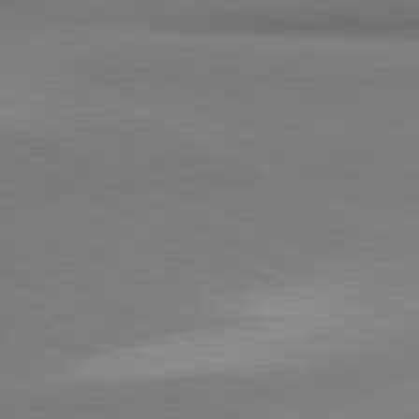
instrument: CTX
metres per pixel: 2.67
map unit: lApd
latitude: 81.0647
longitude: 164.5007
